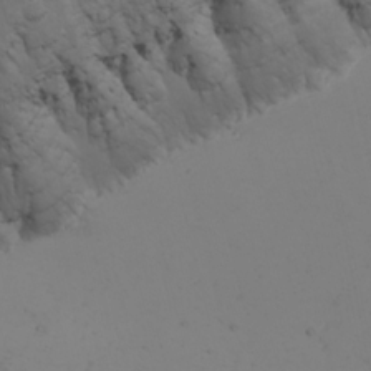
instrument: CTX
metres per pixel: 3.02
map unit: eHh
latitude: -5.6344
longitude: -87.2726
